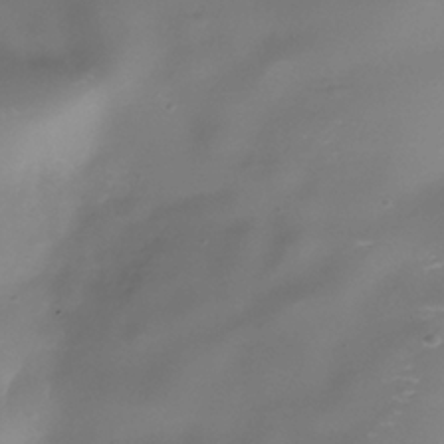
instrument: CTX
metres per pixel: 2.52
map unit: Nhe
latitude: -38.8786
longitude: -118.1389
